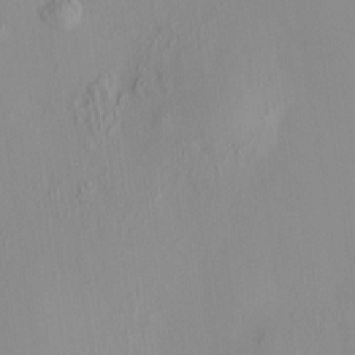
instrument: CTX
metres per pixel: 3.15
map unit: HNhu
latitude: 7.2915
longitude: 12.8597
